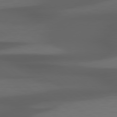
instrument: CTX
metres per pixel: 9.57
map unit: Hpe
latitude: 79.3104
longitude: -124.3278
